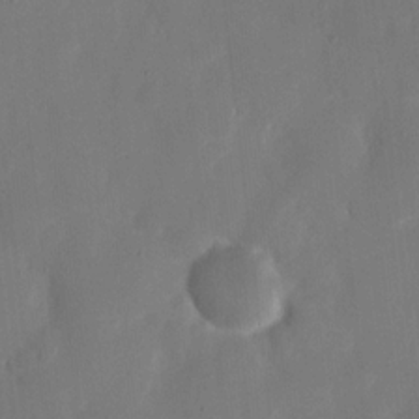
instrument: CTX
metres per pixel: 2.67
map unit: eHh
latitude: 11.7639
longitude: -67.9339
